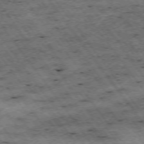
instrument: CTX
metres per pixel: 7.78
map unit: Hpe
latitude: -74.5007
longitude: 2.6140
